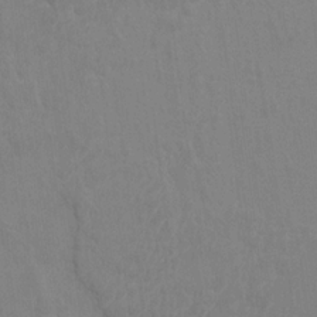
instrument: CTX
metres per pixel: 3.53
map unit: HNhu
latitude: 7.4993
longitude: -4.2711
